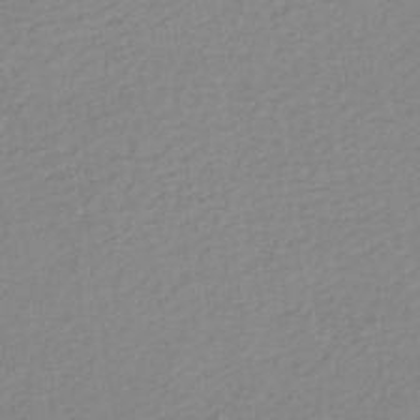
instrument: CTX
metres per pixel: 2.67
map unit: lHb
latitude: -34.1228
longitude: 64.3873
